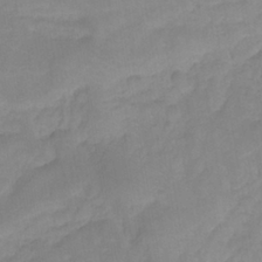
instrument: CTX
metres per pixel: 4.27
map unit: HNhu
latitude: -27.0864
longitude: 73.5021
